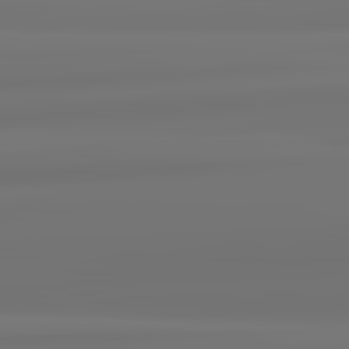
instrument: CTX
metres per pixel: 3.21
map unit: lApd
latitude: 82.5545
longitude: 171.4644
